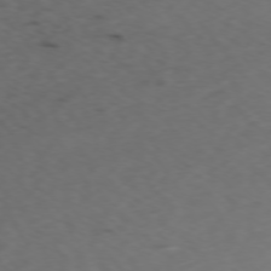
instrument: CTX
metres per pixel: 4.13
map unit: Ap
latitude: -76.7841
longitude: -65.6694
